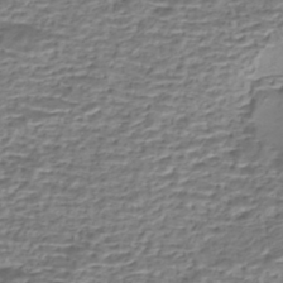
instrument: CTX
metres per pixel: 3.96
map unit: eHh
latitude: -43.6532
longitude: 119.8800
